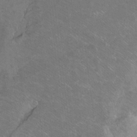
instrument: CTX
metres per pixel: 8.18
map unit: Ht
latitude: -7.8422
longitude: -36.8191
